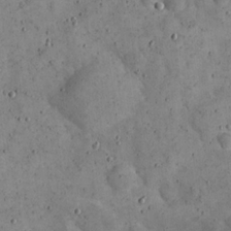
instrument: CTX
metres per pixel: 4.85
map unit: eHh
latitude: 21.7639
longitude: -65.4048
